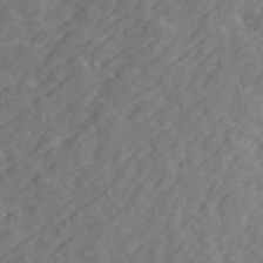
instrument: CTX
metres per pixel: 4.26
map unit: ANa
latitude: 47.1592
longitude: -83.9528
